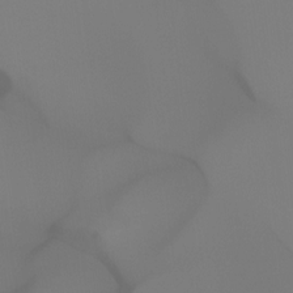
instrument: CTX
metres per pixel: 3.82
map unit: Hto
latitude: -8.8597
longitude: -45.9528
